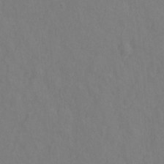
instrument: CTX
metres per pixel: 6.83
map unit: Hto
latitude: -1.4644
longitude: -33.9906
